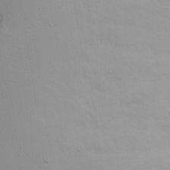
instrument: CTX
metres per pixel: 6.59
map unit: eHh
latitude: 18.4034
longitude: -71.9906
